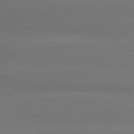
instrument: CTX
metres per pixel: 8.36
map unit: lApd
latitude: 80.9892
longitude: -131.8584
